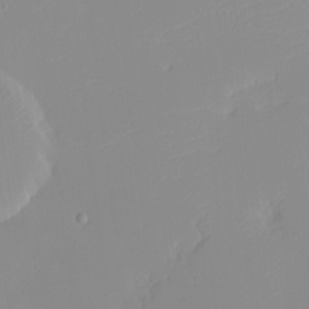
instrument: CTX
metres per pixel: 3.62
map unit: Nhu
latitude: -4.5196
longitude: -83.0269
